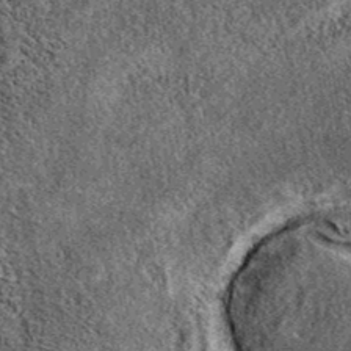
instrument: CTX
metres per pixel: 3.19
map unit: eAb
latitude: 39.7638
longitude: 106.3117
